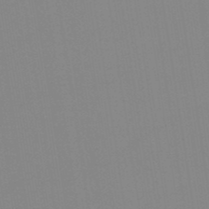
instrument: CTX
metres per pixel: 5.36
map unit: eHb
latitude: -49.2187
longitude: 67.5021
